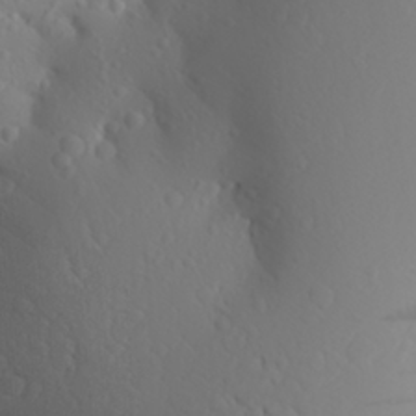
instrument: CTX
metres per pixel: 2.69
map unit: Aa
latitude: 25.2537
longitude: -146.4601
